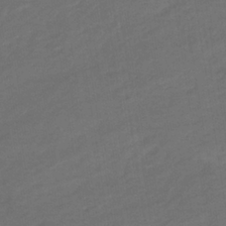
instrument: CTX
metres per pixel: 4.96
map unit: eHb
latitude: -36.1605
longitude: 78.0661
